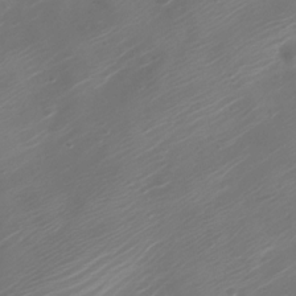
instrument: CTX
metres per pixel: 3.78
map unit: Nve
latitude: -20.8974
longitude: 106.4818
